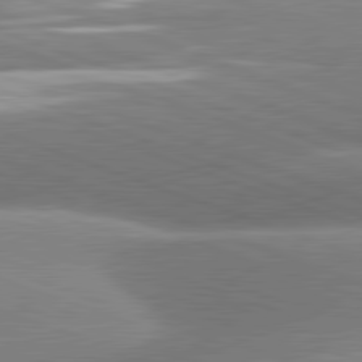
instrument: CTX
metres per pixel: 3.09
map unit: lApd
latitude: 81.2537
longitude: -158.4790
